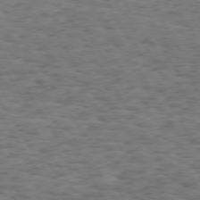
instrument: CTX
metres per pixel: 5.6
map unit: Hpe
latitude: 73.6316
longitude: -130.2145
